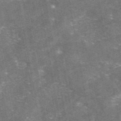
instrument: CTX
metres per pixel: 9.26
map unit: eAb
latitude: 47.1404
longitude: 120.7085
